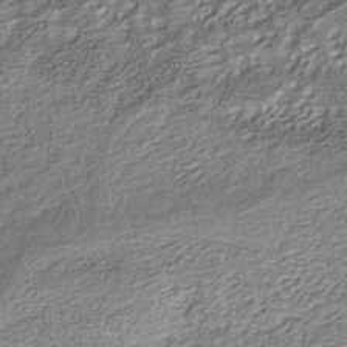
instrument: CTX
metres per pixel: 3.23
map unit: Nhe
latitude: -40.6707
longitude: -110.6680
